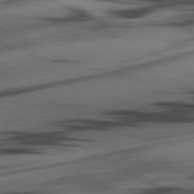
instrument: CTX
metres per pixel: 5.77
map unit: lApd
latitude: 80.8758
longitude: -84.7057
